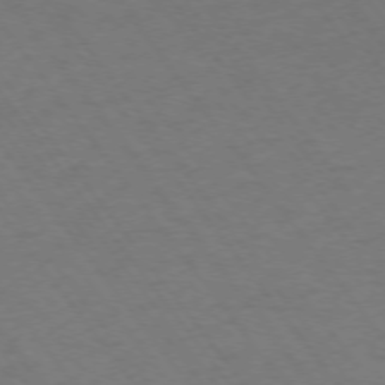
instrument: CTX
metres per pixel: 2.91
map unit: Ap
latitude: -75.1620
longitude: -70.0822
